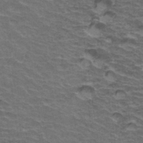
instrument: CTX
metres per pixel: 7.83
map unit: Hto
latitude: 34.6490
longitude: -40.1388
